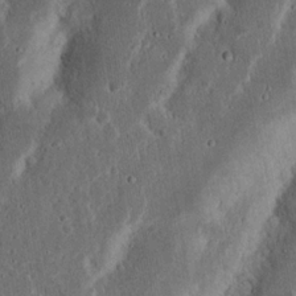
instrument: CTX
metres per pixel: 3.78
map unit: Nhu
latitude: 15.3482
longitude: -74.3278
